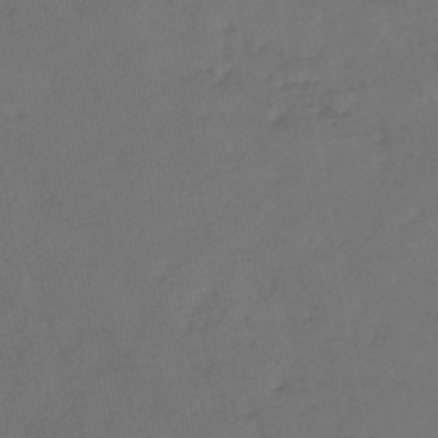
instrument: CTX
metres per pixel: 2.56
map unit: lHb
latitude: -46.2928
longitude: 60.9164
